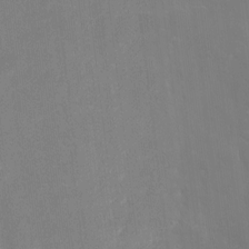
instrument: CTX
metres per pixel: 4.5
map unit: eHh
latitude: 5.9150
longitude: -69.3293
